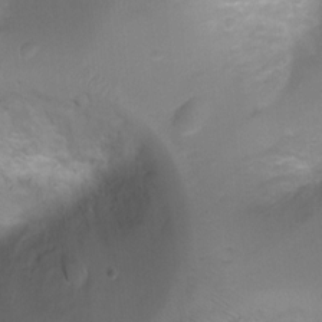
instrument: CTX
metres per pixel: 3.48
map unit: Ht
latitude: 4.5357
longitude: -20.9891
